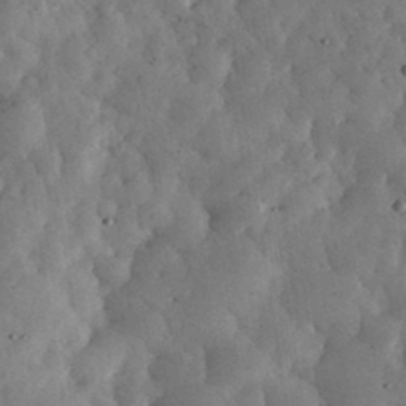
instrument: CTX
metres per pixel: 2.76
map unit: eHh
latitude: 34.3845
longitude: -68.7624
